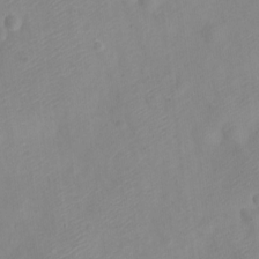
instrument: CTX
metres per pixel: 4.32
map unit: Nve
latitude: -22.6141
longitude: 106.8219
